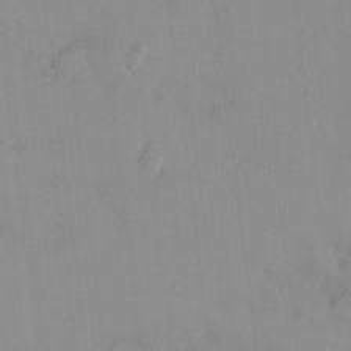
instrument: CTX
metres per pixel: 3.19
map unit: HNhu
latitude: 6.2334
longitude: 2.5195
